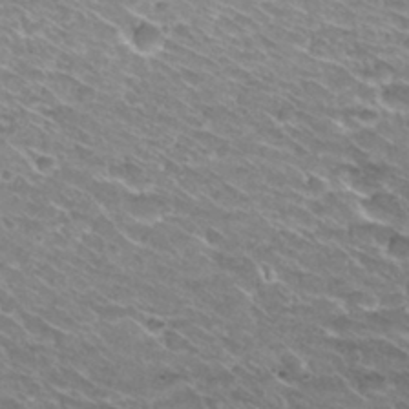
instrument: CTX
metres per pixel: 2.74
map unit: Hto
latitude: 30.5924
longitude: -42.8002
